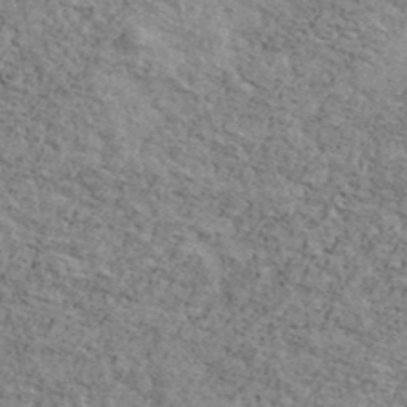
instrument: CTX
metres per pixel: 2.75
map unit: Ave
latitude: 41.3859
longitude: -109.0836
